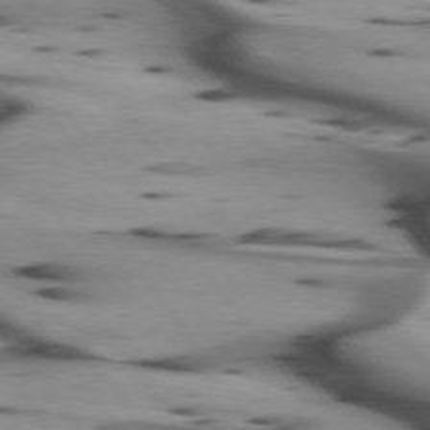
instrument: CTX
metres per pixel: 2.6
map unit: lApd
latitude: 75.2915
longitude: -64.5357
